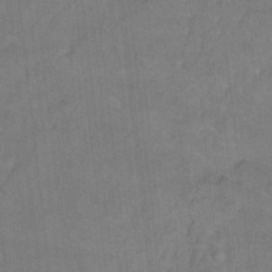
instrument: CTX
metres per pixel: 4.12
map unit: Hto
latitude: 12.7246
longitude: -36.2145
